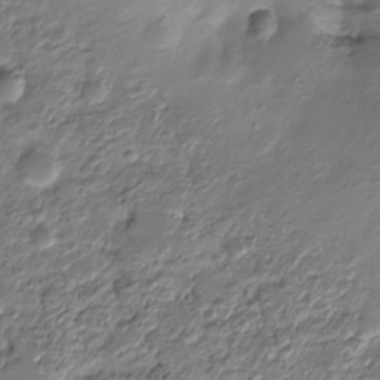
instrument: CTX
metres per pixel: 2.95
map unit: HNhu
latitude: -21.8233
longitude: 84.6518
